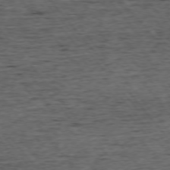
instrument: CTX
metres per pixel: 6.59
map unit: Ap
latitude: -75.8990
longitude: -92.7057
